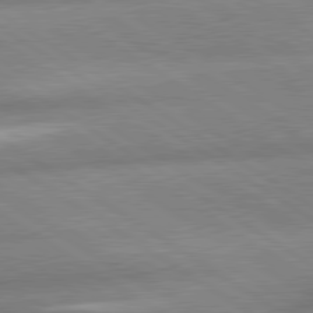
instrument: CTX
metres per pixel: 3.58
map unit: lApd
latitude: 80.0633
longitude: -161.8772
